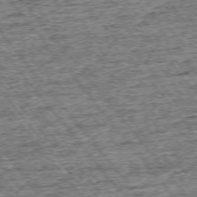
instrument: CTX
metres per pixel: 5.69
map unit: Ap
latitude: -75.3321
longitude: -91.6883
